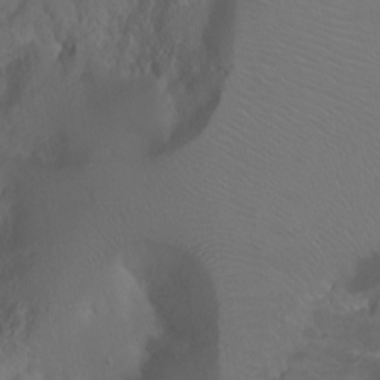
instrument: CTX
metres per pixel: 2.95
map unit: Ht
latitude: -0.1417
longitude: -45.8016
